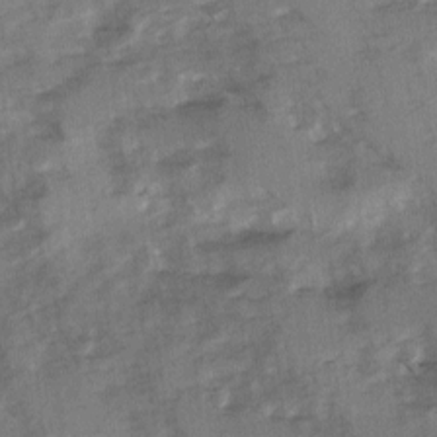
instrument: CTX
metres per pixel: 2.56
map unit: Ave
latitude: 1.1214
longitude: -110.3279
